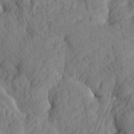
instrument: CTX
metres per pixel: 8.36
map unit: Htu
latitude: -8.1417
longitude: 177.9556
